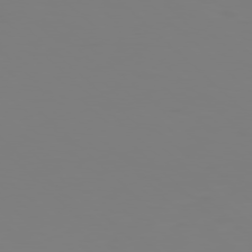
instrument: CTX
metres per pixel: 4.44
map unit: Hpe
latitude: 77.5371
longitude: -137.3104
